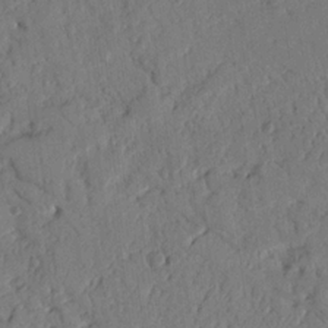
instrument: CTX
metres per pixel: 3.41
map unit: Nhu
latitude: 17.9339
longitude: -78.0633
